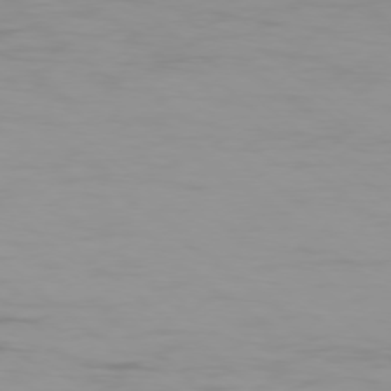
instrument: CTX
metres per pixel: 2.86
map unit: Ap
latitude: -77.9178
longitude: -95.4427
